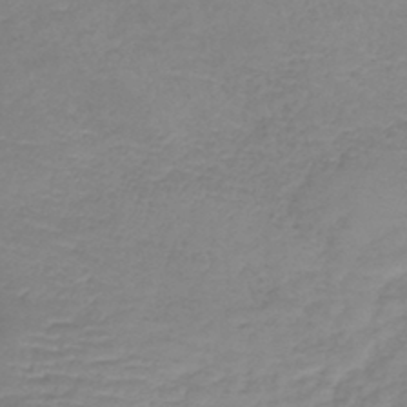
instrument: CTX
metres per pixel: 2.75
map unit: lHb
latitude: -41.3321
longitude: 74.1795
